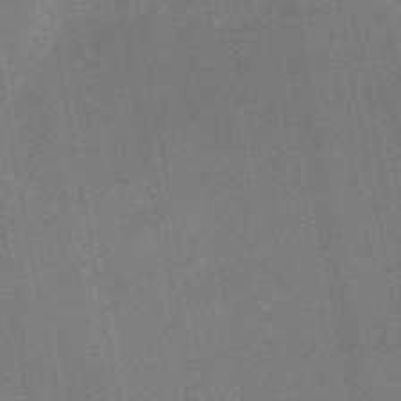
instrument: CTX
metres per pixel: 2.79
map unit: HNb
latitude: -53.1809
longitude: -46.8191
